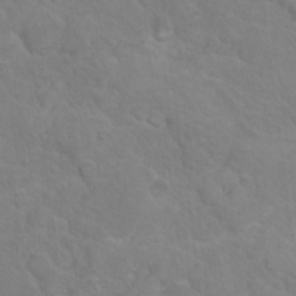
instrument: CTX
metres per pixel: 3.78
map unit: Nhu
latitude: 16.8947
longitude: -33.3671
